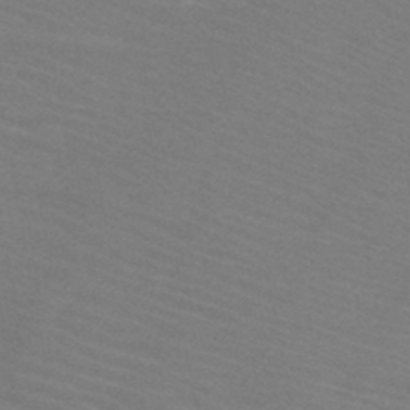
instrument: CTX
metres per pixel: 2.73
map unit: HNb
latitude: -46.0850
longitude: -46.8191
